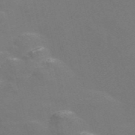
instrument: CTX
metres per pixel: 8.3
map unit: Nve
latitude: -56.2172
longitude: 52.6896
